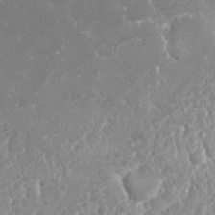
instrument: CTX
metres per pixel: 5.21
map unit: Nhu
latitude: 26.4979
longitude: -61.0647
